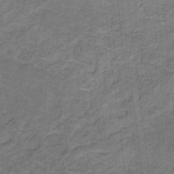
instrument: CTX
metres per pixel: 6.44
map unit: lHb
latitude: -31.1620
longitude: 66.0094
